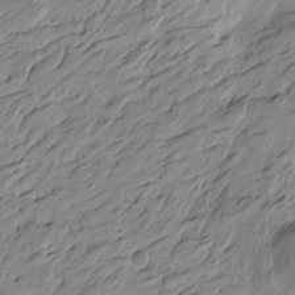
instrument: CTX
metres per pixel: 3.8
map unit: Htu
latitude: -4.6140
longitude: -178.3657
